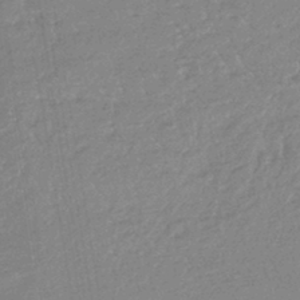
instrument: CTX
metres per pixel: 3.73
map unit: lHb
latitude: -43.3698
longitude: 79.7099
